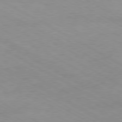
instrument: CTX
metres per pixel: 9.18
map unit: Hpe
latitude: -80.4818
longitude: 17.6155
